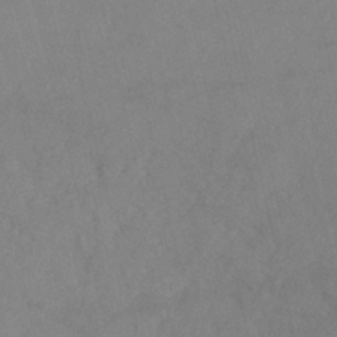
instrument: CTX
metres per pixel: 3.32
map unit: HNhu
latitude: -41.7477
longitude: 101.6154
